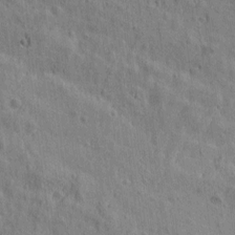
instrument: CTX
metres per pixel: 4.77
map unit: Htu
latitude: 0.4601
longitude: -175.9528
